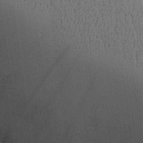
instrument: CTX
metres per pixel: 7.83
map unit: Aa
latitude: 25.6882
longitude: -129.7638
